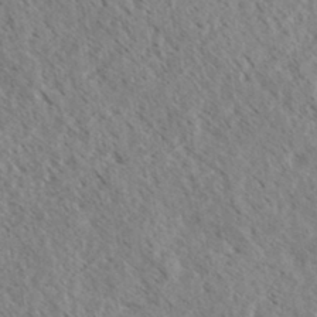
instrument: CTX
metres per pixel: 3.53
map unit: eHh
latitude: 34.4790
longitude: -140.4978
